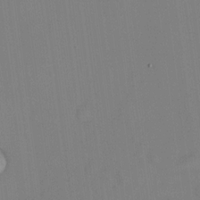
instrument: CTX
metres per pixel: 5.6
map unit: HNhu
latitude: 13.8017
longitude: 13.6344
